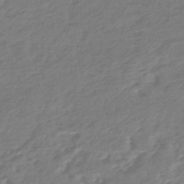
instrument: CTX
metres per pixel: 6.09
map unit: HNhu
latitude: -46.1983
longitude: 89.9367
